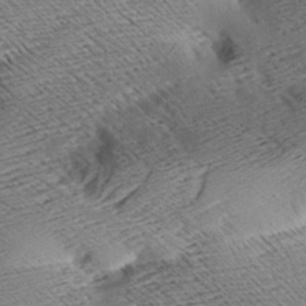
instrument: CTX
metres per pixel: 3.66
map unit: Aa
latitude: 8.6869
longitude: -141.4048
